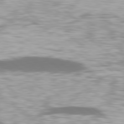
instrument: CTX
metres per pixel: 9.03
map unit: lApd
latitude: 79.4049
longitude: -47.3671
